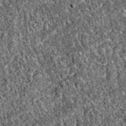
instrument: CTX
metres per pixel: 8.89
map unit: eAb
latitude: 37.4048
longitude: 111.7289
